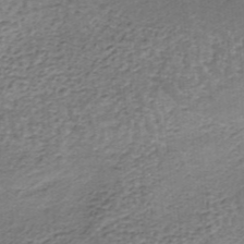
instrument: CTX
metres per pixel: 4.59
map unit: lHb
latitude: -36.1039
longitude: 60.5196
